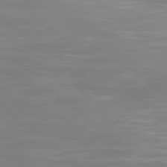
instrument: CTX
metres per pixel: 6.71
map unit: Hpe
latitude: 77.9150
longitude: -125.1214
